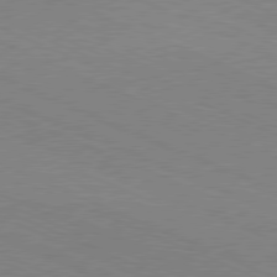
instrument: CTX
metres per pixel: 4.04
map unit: Hpe
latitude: -81.6344
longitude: 16.2173
